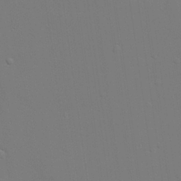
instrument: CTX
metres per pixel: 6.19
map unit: lAvf
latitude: 27.6127
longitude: -109.2914
